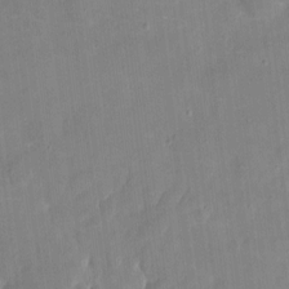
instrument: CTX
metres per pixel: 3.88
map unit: eHh
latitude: 4.6113
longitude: -68.4034
